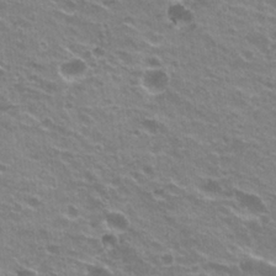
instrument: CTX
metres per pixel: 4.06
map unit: Hto
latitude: 22.6679
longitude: -32.0822
